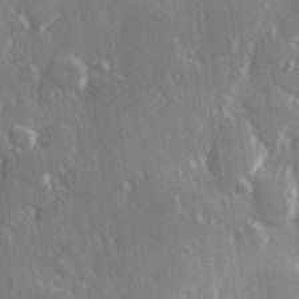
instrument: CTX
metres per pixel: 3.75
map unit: Hve
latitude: 26.3656
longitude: 147.4643
